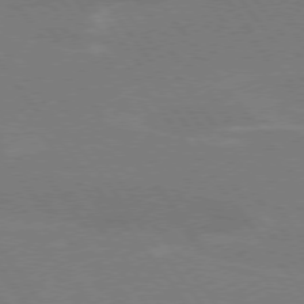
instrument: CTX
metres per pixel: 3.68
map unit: lApd
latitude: 75.2159
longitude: -67.3859
